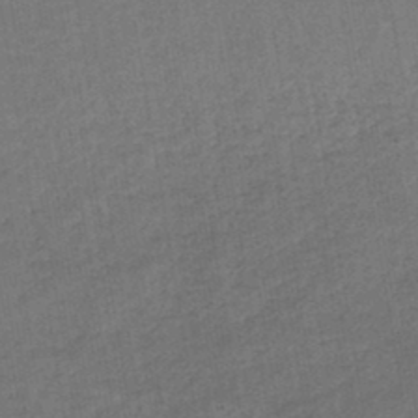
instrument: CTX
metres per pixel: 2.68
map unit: lHb
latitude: -44.4818
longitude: 64.6897
